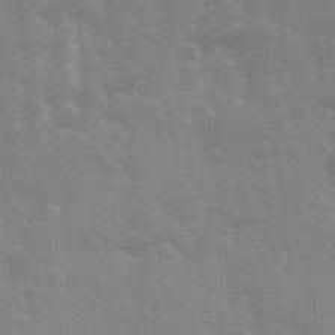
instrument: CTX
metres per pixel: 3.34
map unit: Ave
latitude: 13.1970
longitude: -103.8394
